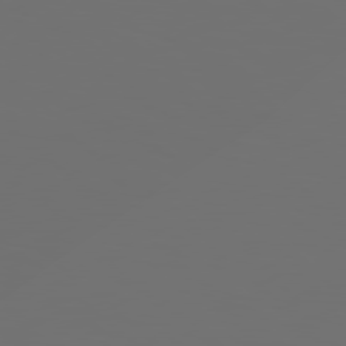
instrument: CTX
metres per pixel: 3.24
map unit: Hpe
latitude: 78.8758
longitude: 176.6519
